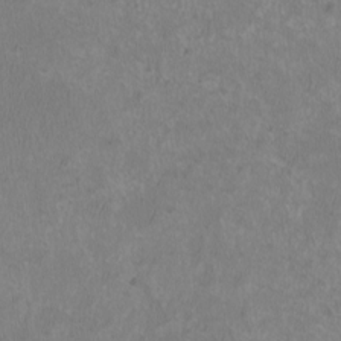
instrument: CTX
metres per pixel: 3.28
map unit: HNhu
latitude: 1.4048
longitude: -1.1970
